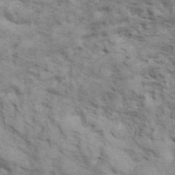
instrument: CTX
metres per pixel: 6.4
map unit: ANa
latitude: 41.8016
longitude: 17.3888
